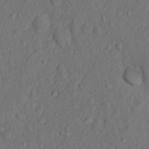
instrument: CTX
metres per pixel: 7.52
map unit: Nhu
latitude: 13.4238
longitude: -29.3293
